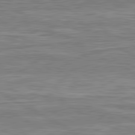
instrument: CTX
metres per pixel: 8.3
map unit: lApd
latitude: 80.7435
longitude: -172.7435
